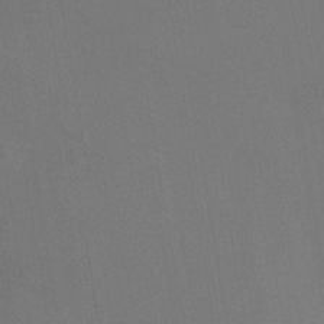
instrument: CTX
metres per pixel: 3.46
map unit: HNhu
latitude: 5.9528
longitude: 4.3495
